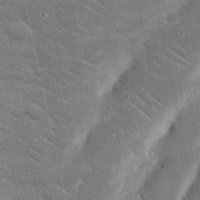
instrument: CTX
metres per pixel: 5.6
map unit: Nhu
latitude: 24.1011
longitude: -73.1970
